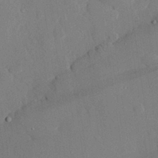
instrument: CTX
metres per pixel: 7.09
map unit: eHh
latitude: 28.4034
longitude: -80.8191
